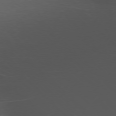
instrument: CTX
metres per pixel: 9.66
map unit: Ap
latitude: -76.3306
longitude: -67.9717
